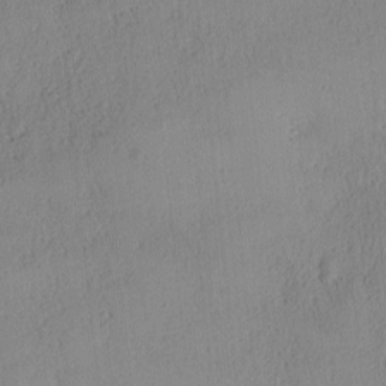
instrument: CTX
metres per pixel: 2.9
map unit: Ave
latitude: -8.4062
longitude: -121.8773
